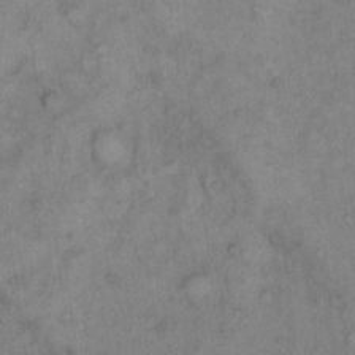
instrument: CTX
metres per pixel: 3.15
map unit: Hto
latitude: 11.9150
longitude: -60.6301
